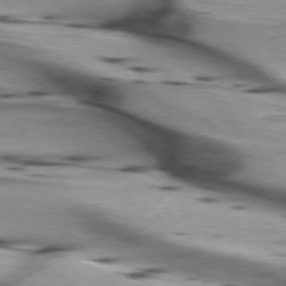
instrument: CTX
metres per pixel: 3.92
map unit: lApd
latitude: 75.6694
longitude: -64.8758
